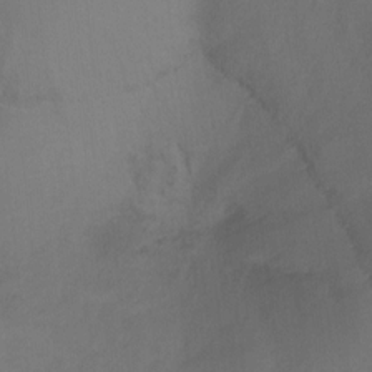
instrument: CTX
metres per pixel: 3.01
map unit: Ht
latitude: -9.5588
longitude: -37.1214
